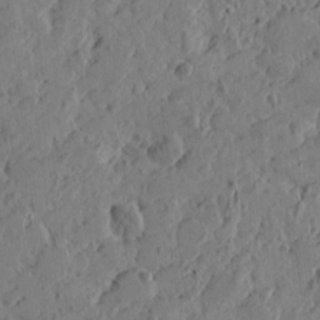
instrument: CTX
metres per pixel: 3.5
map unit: Htu
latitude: -2.5762
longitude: -178.6113
